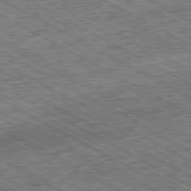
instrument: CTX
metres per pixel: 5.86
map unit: Ap
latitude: -80.2740
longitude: -78.6680
